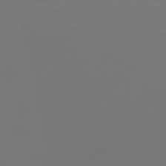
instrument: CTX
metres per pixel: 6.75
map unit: Ap
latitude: -77.0864
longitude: -62.3468
